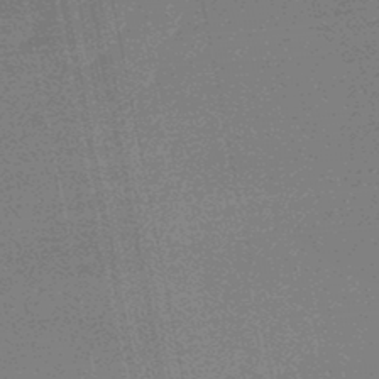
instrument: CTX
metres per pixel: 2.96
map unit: lHb
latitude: -47.5588
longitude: 61.4265
